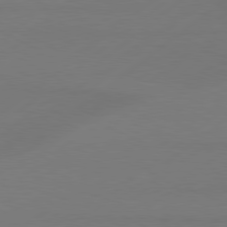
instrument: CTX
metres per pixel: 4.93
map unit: Hpe
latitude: 79.0081
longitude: -131.7639
